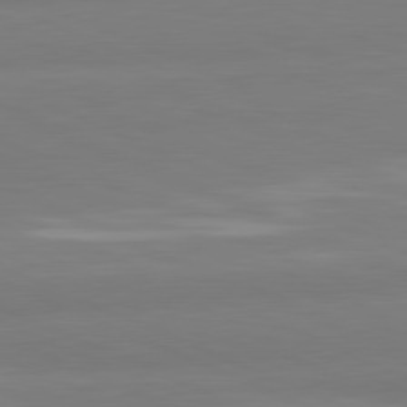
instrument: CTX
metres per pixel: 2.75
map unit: lApd
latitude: 81.7261
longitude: 177.5588
